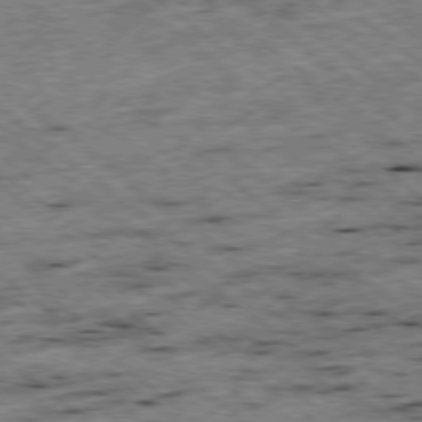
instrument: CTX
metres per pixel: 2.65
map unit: Ap
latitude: -78.6518
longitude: -51.1214
